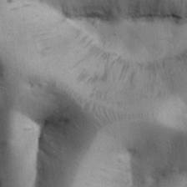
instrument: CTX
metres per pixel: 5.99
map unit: Nhu
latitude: 26.7057
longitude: -71.4237
